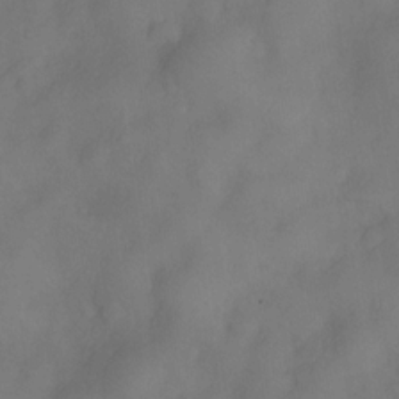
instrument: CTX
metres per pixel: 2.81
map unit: Nve
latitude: -26.5006
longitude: -148.4601
